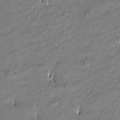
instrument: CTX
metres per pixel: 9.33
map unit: Htu
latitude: -5.3320
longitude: 176.7274
